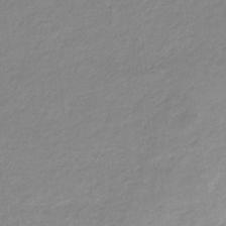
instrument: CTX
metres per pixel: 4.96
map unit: eHb
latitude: -31.8422
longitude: 68.6707
